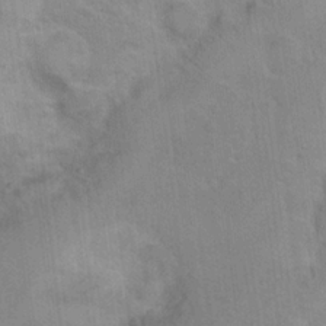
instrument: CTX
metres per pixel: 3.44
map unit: Nhu
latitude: 12.9514
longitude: -36.3656
